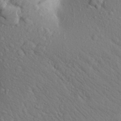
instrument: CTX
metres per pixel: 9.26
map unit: Aa
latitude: 24.4790
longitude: -148.2334
